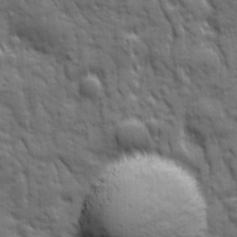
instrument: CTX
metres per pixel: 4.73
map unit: Ave
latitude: 19.4804
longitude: -133.4238
